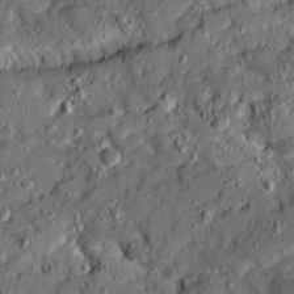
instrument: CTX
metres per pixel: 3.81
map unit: Ave
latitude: 19.3859
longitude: -129.1214
